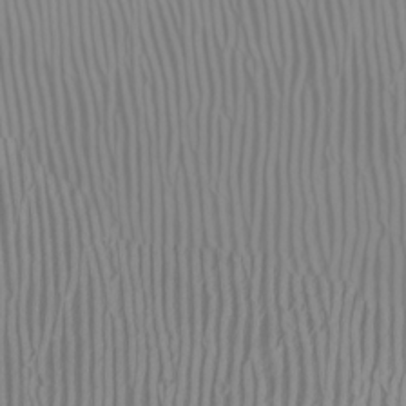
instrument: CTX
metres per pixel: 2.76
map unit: Nhu
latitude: -6.7841
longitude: -90.7435
